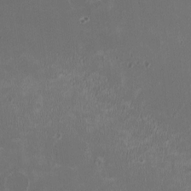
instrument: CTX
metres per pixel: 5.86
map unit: HNhu
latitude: -2.7274
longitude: -7.1592
